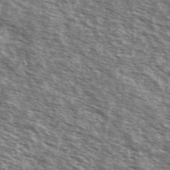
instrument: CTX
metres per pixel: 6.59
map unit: Ave
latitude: 38.8380
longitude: -109.6693
